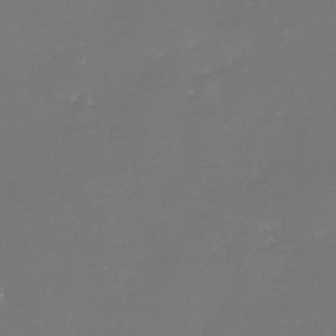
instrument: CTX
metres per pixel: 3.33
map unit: eHh
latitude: -6.6329
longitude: -78.3845
